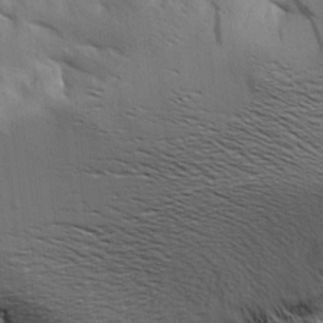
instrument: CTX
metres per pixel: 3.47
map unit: Aa
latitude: 9.6883
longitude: -142.1578
